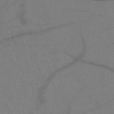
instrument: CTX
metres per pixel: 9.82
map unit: HNb
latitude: -52.7652
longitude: -45.8583
